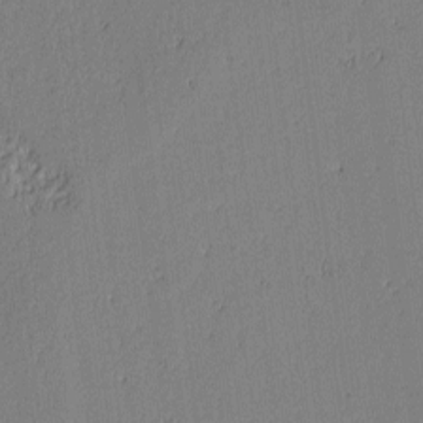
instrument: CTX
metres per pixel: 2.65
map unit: lAvf
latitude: -0.4818
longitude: -106.3656
